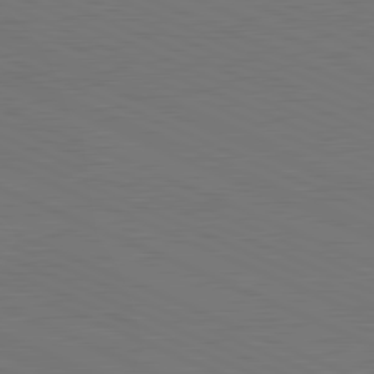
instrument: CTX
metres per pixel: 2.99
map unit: lApd
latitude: 81.6883
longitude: 149.1809
